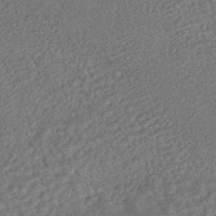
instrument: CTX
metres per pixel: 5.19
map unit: HNhu
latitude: -45.8422
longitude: 100.5384
